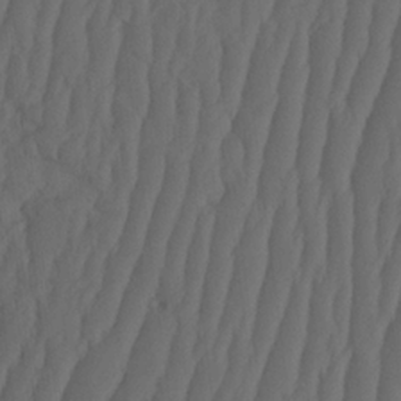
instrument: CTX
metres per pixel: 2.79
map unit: HNhu
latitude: -1.8612
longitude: 13.8800
